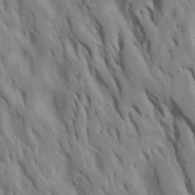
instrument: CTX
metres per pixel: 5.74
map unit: Htu
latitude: -7.8233
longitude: 145.1053
